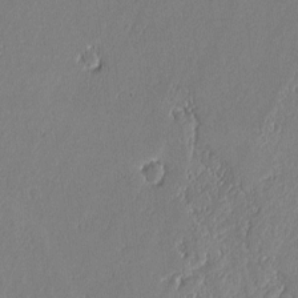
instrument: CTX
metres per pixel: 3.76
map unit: lAvf
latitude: -0.4629
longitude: -106.6490
